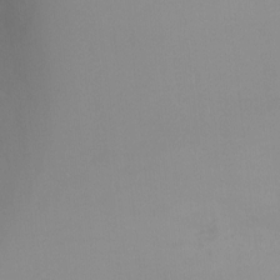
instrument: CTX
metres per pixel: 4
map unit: Ht
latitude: -9.5210
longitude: -32.2145
